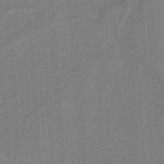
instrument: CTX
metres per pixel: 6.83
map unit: HNb
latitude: -38.9542
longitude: 54.2362
